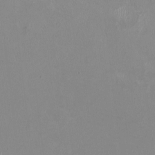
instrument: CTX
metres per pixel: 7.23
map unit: HNhu
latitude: -0.5574
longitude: -4.9892
